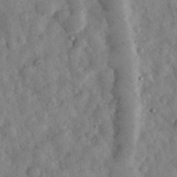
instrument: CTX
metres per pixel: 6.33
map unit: eHh
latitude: 33.9528
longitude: -69.5749
